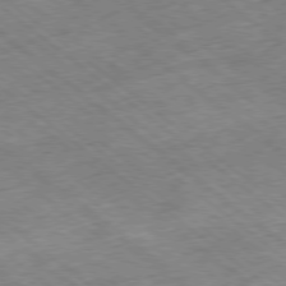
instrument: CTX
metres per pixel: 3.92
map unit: Ap
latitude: -78.9163
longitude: -48.5168
